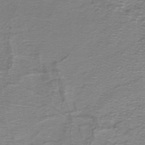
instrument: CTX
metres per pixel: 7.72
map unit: lHb
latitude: -41.3321
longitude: 55.1998
